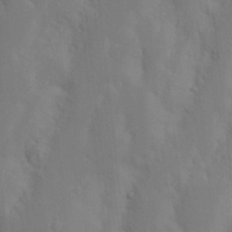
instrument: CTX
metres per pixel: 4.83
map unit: Nhu
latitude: 18.6112
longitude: -73.4427
